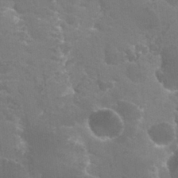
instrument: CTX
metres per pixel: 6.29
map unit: Hto
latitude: 30.2145
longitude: -43.6883
